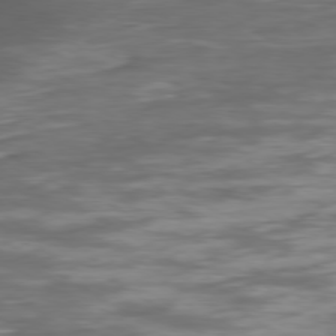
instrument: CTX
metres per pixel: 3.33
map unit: Ap
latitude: -79.3131
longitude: -63.9339
